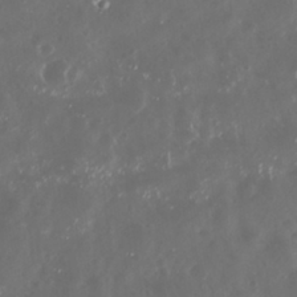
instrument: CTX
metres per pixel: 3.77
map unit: Nhu
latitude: 29.1403
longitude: -59.1970
